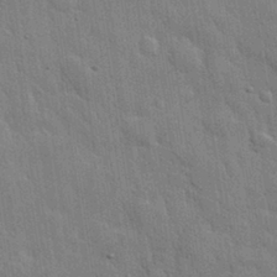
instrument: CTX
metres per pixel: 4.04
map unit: eHh
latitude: 31.3293
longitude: -78.9514
